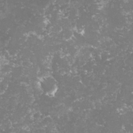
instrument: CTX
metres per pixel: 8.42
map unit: lHvf
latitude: -16.4629
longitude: -99.9150
